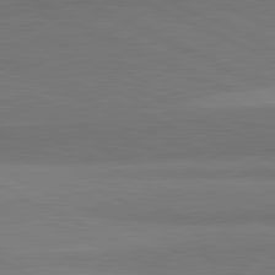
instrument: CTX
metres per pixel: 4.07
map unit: lApd
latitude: 81.8583
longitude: 151.7855
